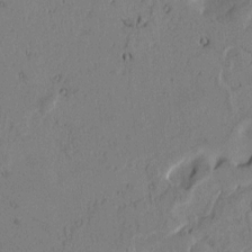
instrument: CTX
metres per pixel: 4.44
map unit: Htu
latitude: -2.8407
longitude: 167.1242
